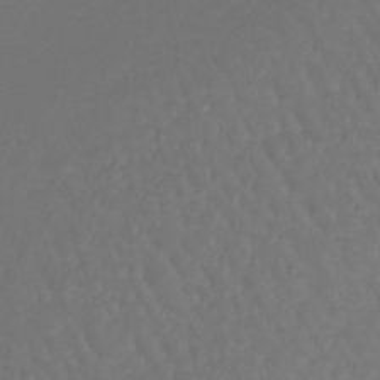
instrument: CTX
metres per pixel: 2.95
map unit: lHb
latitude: -43.2564
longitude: 65.0865
